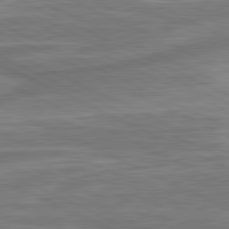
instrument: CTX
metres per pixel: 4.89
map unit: lApd
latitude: 81.1592
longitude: -174.9514
